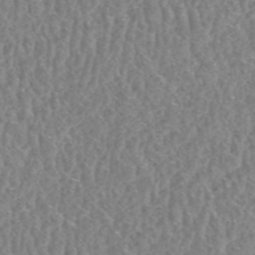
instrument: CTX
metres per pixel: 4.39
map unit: HNhu
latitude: -48.5574
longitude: 29.7100
